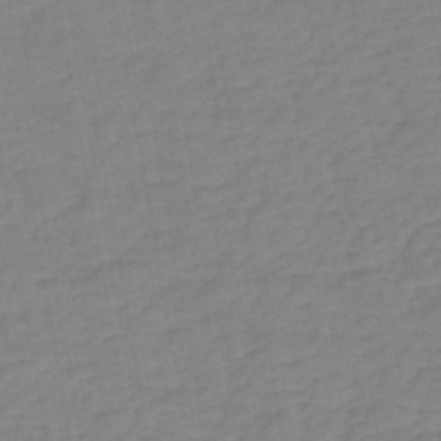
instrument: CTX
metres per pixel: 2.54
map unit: eHh
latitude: -42.7652
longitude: -31.7261
